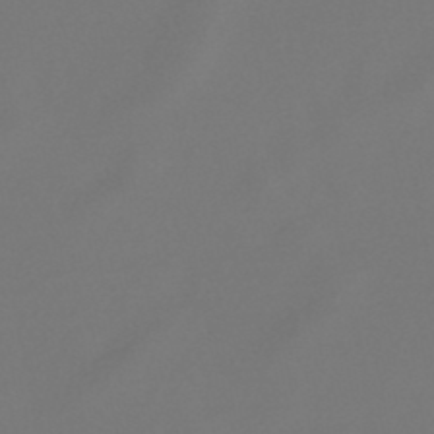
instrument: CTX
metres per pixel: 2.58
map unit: lHb
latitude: -47.5021
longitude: 72.3306
